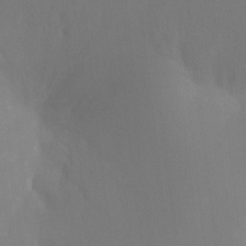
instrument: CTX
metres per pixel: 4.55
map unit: Ht
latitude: -11.6722
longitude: -45.4048
